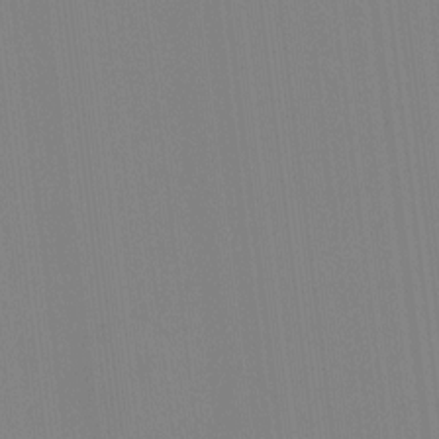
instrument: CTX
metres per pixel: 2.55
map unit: HNhu
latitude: -1.6533
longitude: -6.5924
